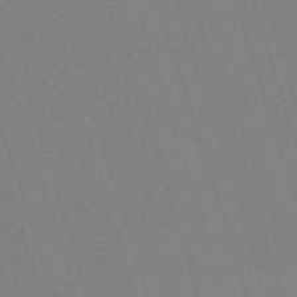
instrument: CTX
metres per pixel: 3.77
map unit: eHh
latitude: -63.3887
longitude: 50.8975
